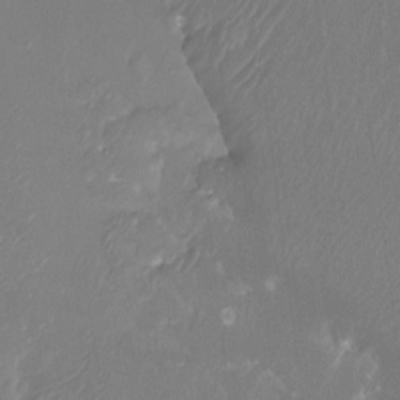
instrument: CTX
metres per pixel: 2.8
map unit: Htu
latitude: -13.7478
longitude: -49.1781
